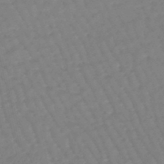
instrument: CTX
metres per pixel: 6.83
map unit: eHb
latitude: -46.3306
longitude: 81.8234
